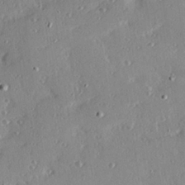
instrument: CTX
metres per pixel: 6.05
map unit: Hve
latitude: 26.1767
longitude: -93.6127
